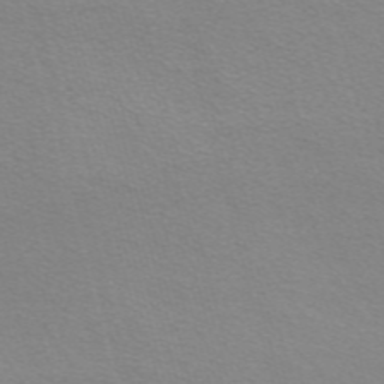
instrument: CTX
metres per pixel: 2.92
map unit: Nve
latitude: -57.3698
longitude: 63.8233
